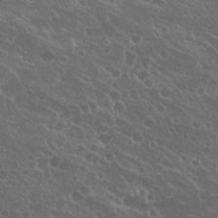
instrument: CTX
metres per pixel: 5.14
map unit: Nhu
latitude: 27.0459
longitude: -51.1970
